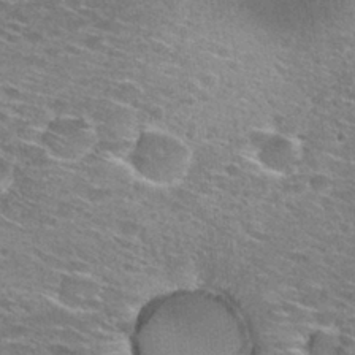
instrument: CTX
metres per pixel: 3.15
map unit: Hto
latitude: 27.8583
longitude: -46.9136
